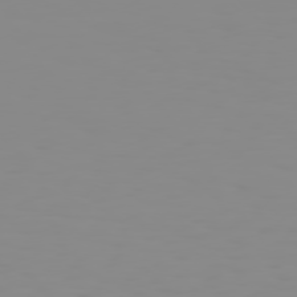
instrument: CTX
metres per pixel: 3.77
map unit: Hpe
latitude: 74.9514
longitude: -128.3089
